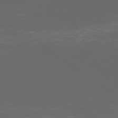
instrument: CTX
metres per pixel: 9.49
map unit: Ap
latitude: -79.5021
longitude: -59.8394
